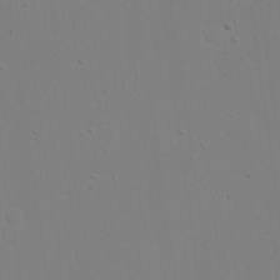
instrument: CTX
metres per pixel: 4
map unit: eHh
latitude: 18.2522
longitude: -71.8205
